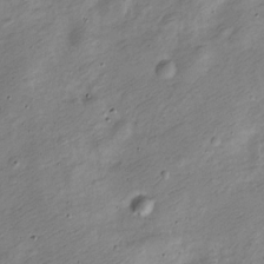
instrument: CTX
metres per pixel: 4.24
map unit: Nve
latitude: -24.0850
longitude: 106.9542
